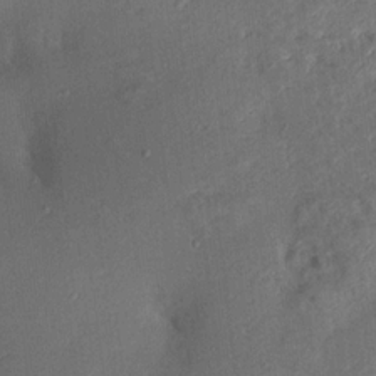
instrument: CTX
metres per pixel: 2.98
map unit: Aa
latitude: 17.0647
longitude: -148.3278
